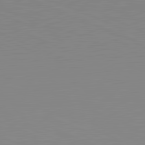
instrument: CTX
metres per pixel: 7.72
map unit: lApd
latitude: 81.7639
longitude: -168.9892
